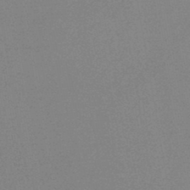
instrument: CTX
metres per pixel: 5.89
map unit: HNb
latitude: -45.0486
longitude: -40.4412
